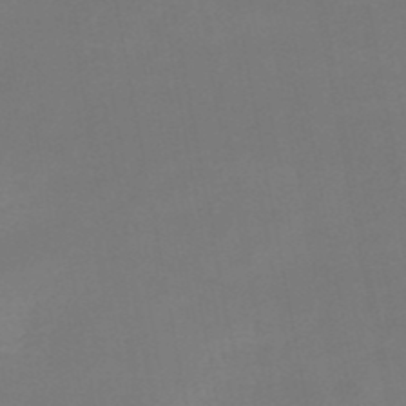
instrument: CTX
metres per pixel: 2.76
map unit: HNhu
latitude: -49.3510
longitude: 99.9745
